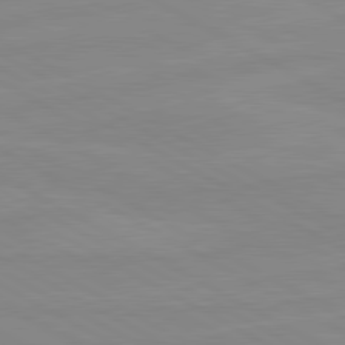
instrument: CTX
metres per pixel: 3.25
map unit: lApd
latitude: 80.7057
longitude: -176.2144
